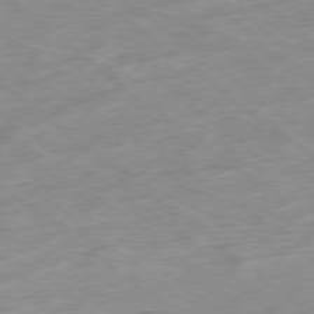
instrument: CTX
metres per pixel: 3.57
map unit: Hpe
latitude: -78.8030
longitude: -23.1592
